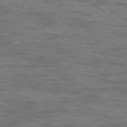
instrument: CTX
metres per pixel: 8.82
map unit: Ap
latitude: -78.5951
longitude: -62.9892
